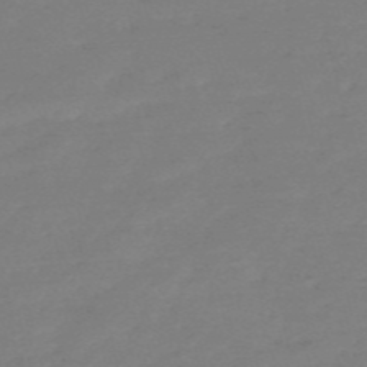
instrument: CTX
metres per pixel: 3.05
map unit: HNb
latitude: -55.3321
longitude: -40.6301
